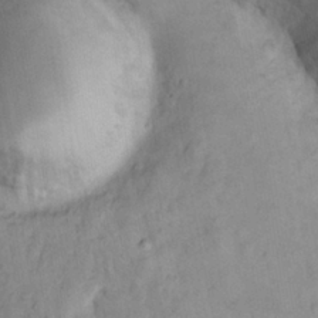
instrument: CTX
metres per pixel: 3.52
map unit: Nhu
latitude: 13.8395
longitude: -30.0822
